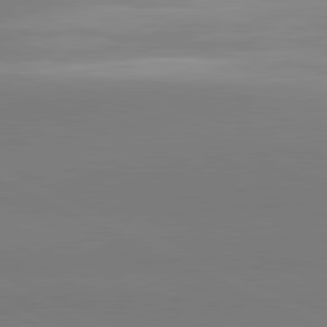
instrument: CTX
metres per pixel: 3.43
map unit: lApd
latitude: 81.1403
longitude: 143.8044
